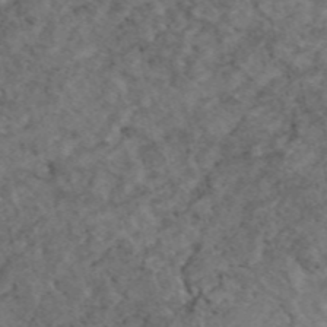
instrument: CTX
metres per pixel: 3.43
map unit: eAb
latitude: 47.5371
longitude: 112.3684
